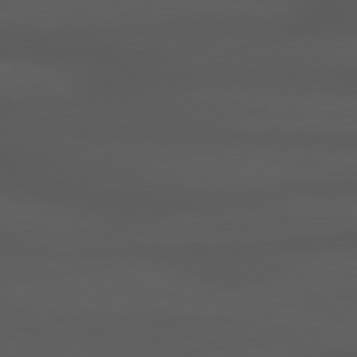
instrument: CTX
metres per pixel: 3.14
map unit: Hpe
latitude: 77.1214
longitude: -167.0647
